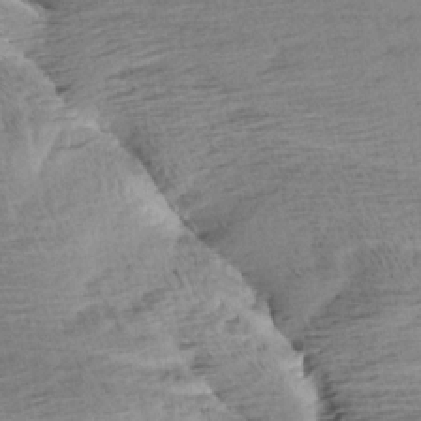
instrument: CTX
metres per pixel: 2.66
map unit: Aa
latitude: 6.6301
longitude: -137.7261
